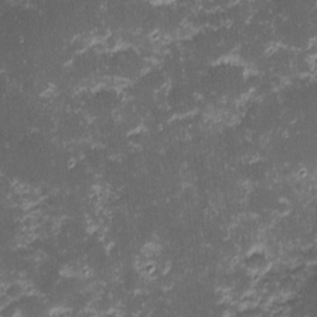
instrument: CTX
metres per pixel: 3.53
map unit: eHh
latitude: -1.3132
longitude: -86.2522
